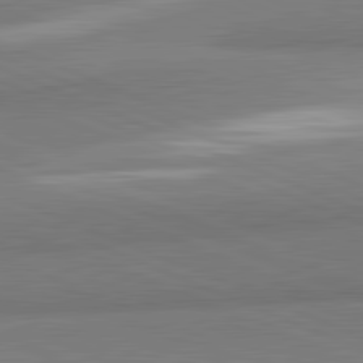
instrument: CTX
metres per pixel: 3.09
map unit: lApd
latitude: 82.1011
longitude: 161.1242
